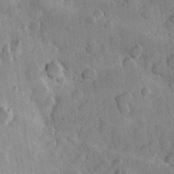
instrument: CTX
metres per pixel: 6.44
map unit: Hve
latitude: 23.5182
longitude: 147.8422
